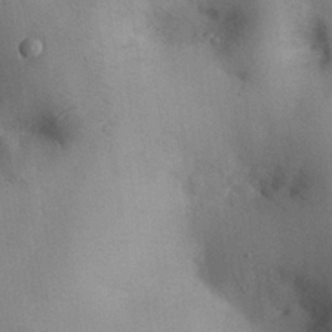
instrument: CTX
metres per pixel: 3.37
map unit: Nhu
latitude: 27.9339
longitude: -70.9514
